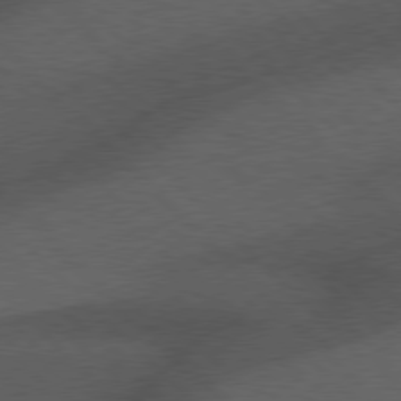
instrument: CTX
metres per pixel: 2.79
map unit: Hpe
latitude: 77.4048
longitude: -153.0270
